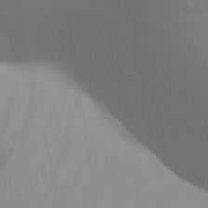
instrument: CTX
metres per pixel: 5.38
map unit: Aa
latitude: 30.1956
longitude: -135.3103
